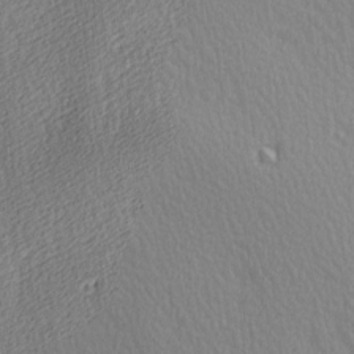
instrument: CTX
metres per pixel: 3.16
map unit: Ave
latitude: 3.6505
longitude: -112.3089
